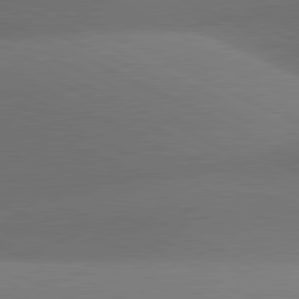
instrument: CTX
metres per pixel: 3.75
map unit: lApd
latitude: 81.1403
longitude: 134.1984
